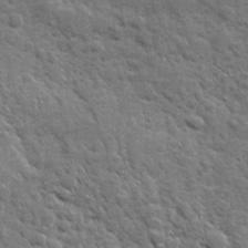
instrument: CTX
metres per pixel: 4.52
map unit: Ave
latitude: 10.6491
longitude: -103.4804
